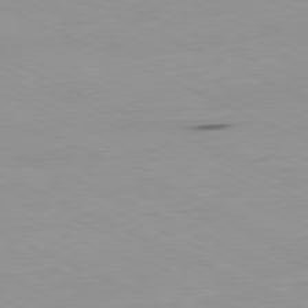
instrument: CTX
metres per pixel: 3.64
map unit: Ap
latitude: -81.1053
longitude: -93.2159
